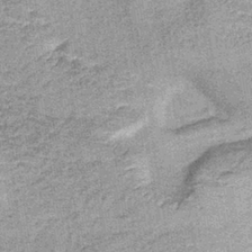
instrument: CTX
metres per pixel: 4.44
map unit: lHb
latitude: -37.5399
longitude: 65.6344
